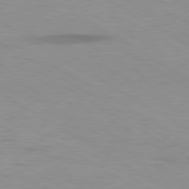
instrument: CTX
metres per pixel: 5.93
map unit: lApd
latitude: 79.6883
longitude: -124.3089
